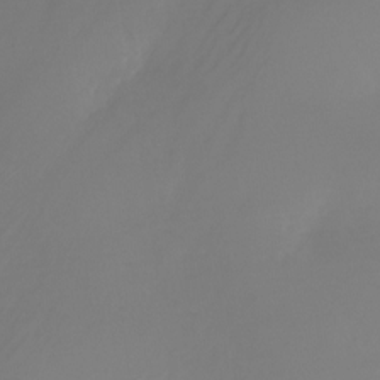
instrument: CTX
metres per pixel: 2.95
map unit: Nhu
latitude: -25.2376
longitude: -71.6316
